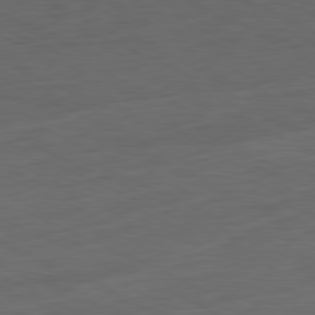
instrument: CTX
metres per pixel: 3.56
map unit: Ap
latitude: -81.4455
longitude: -75.2159
